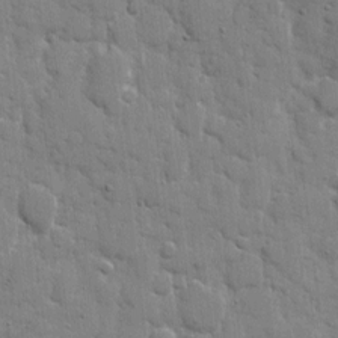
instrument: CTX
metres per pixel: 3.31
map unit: eHh
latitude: 8.2145
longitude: -66.8946
